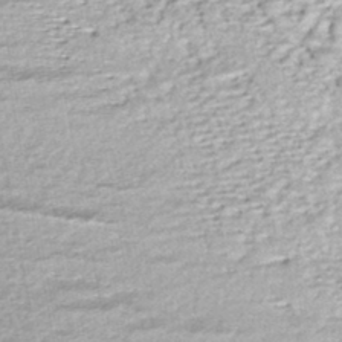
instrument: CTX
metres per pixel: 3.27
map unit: HNhu
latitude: -45.7100
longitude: 105.6533
